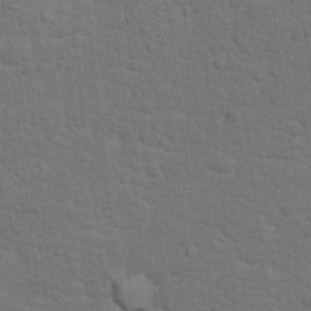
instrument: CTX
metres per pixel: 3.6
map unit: Hto
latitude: 15.7261
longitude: -38.2145
